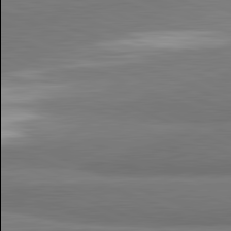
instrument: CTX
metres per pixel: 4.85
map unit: lApd
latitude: 81.9528
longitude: 174.0094
